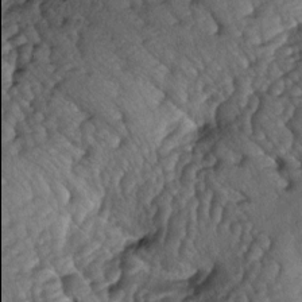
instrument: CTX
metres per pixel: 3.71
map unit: lAa
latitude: -5.5021
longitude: -125.9906
